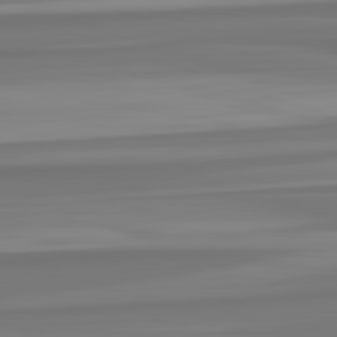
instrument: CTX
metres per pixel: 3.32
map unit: lApd
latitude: 82.8191
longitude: 173.5777
